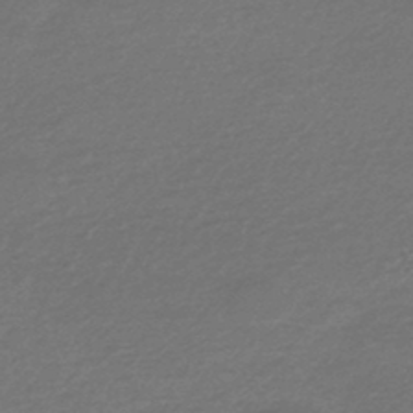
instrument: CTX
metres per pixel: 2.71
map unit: HNhu
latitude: -45.8611
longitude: 93.7289
